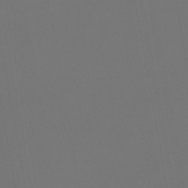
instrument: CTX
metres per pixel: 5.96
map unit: lHb
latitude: -47.7099
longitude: 71.4266
